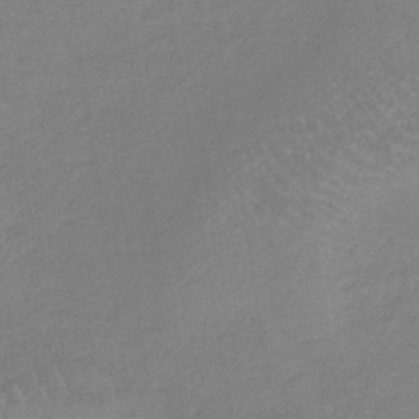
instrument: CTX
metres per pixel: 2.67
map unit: HNb
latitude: -35.1053
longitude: 55.3132
